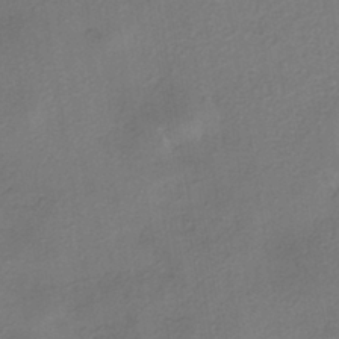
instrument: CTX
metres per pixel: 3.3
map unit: eHh
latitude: -41.2943
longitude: 119.5588
